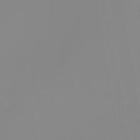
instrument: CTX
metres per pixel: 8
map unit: lHb
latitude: -48.6141
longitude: 74.4629
